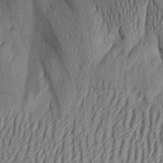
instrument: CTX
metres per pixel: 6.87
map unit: Aa
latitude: 28.8002
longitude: -134.7246
